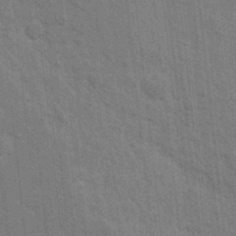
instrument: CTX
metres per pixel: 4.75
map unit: Hto
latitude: 15.3104
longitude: -30.1389
